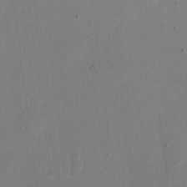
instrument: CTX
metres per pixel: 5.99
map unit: eHh
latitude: 11.2915
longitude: -69.3104
